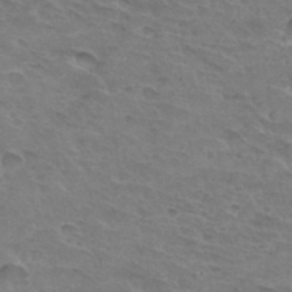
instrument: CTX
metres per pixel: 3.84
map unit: Hto
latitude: 33.5560
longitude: -45.6316
